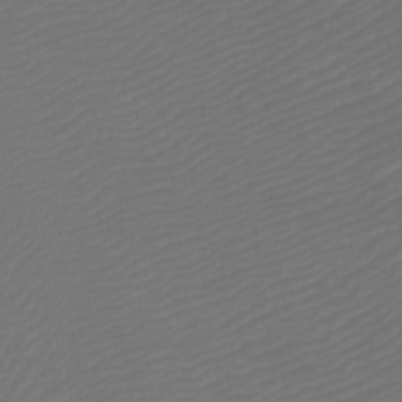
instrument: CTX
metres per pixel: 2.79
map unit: Htu
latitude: -5.8422
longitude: -74.4790
